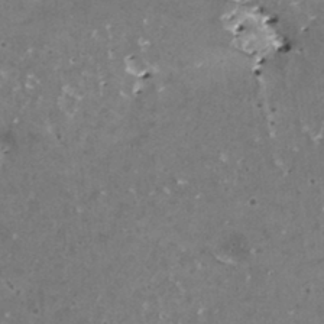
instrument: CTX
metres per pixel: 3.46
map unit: HNhu
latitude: 1.8961
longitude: 6.1228
